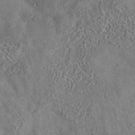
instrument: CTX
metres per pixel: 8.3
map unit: eAb
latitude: 35.6505
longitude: 110.8219
